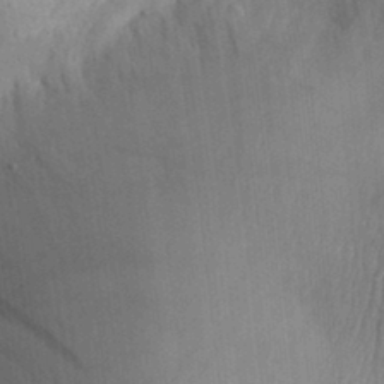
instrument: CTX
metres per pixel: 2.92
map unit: Aa
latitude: 30.5357
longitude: -142.8947
